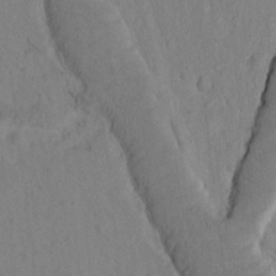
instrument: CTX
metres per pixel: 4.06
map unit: Htu
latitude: -2.0661
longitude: 172.7652
